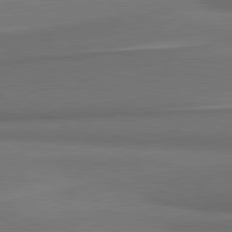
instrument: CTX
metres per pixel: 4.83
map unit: lApd
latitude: 81.5749
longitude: 175.1431
